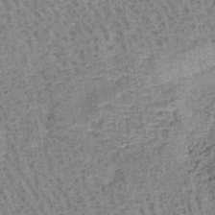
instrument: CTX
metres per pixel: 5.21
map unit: lHb
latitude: -40.7652
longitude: 58.0660
